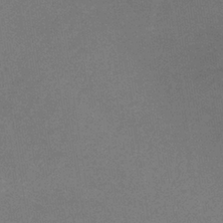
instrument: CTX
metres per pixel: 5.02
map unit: lHb
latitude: -34.8597
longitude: 68.2550
